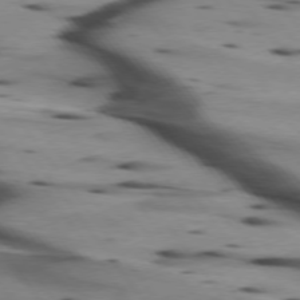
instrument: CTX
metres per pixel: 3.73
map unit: lApd
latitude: 75.4049
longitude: -64.7435
